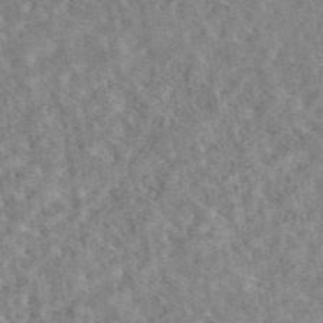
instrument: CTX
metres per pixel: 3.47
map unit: eAb
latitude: 44.4790
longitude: 116.2739
